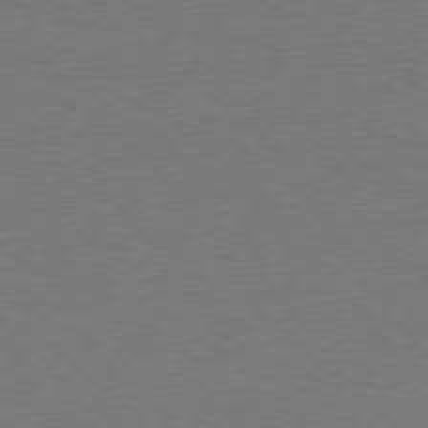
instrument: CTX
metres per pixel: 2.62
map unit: Ap
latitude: -78.5195
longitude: -82.3467
